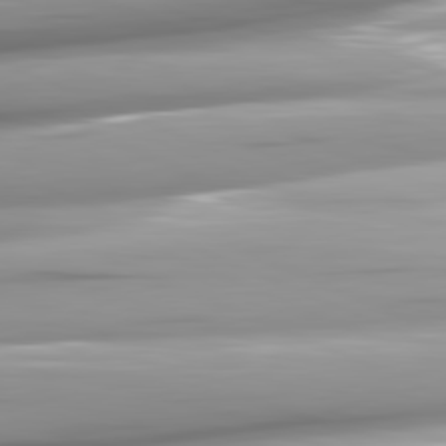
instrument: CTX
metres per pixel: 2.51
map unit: lApd
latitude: 81.7072
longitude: -147.0081
